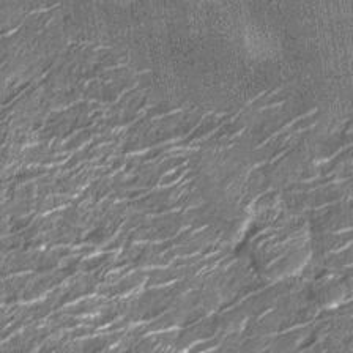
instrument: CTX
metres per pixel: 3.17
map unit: Nhu
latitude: -12.8219
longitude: -21.8205
